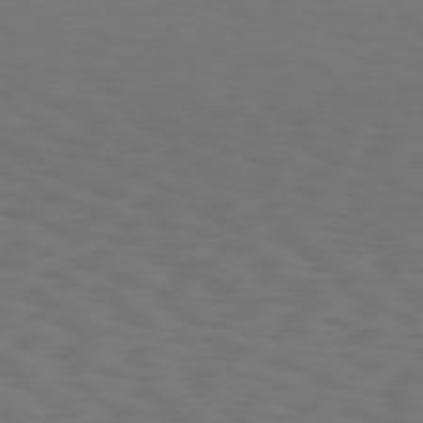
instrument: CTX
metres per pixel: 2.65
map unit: Hpe
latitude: 75.7828
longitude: -133.1970
